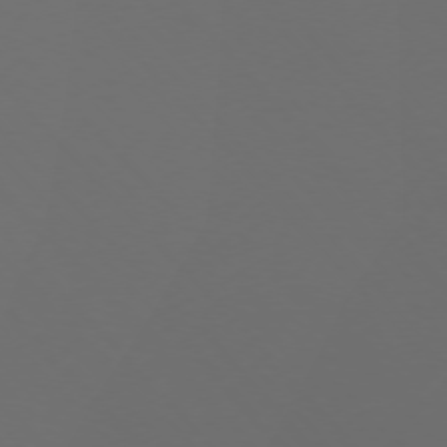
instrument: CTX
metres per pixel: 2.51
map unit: Ap
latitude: -75.6155
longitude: -68.8002
